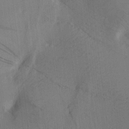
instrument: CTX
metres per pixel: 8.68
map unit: lAa
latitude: 19.0269
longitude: -139.1970
